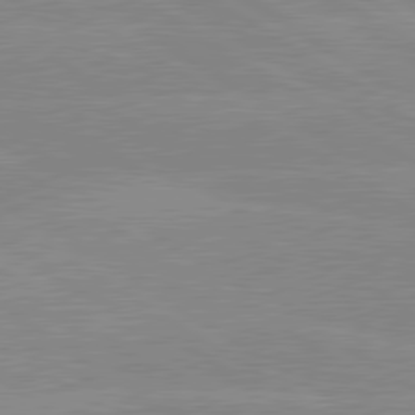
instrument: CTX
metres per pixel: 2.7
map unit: lApd
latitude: 80.0633
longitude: -125.9150
